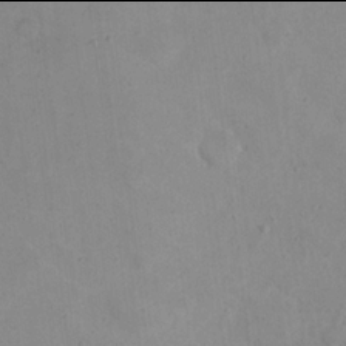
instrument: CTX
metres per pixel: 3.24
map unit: eHh
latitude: 21.9906
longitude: -61.8205
